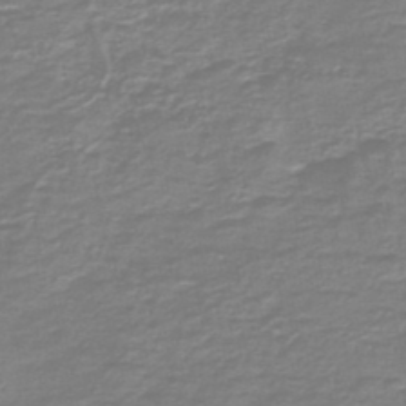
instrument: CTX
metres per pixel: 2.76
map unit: HNb
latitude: -47.1620
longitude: 52.4062
